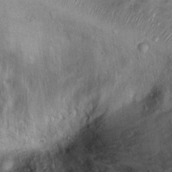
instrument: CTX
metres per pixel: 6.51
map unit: Ht
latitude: 13.5560
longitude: -40.5734
